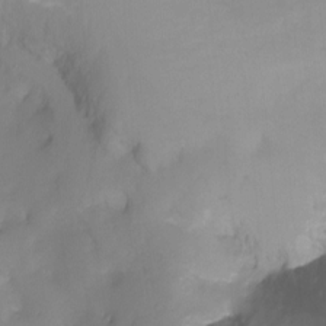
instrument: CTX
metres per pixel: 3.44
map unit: Ht
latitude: -12.9920
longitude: -50.8758
